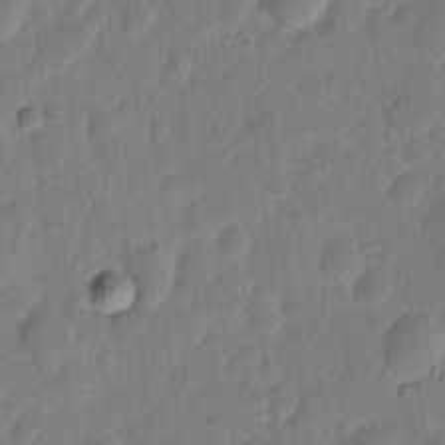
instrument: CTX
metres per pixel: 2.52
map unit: eHh
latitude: 6.8758
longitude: -70.8002
